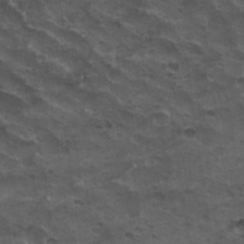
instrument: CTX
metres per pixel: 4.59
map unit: Nhu
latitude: 31.1970
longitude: -53.1781
